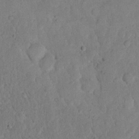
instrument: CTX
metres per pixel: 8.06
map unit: eHh
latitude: 18.7435
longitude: -62.5357
